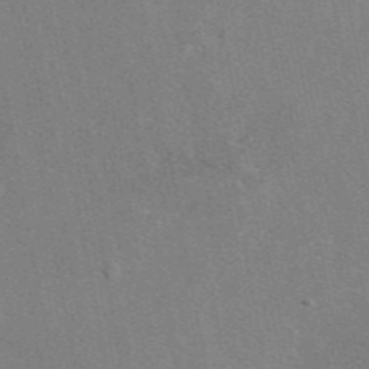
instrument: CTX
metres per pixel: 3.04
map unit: eAb
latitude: 46.8002
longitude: 114.3684
